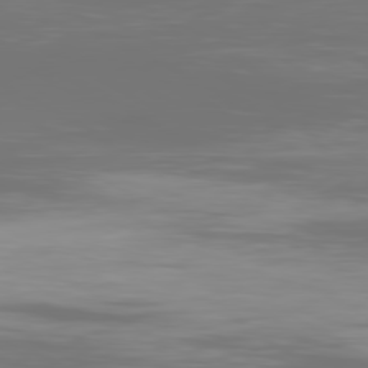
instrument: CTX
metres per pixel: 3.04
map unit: Ap
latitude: -80.6708
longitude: -59.8017
